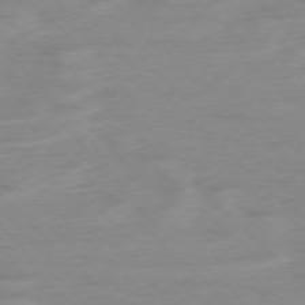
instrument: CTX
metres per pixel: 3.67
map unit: Ap
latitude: -76.8030
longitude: -77.2537
